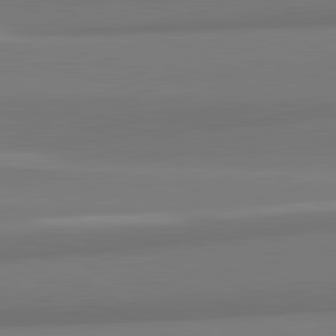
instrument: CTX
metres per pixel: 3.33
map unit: lApd
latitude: 82.0822
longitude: 172.2172
